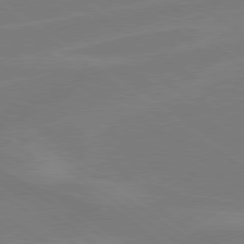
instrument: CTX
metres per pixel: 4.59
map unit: Hpe
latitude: 78.9514
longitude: -149.7639
